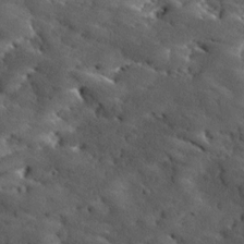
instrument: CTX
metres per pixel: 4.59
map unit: Ave
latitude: 18.3278
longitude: -136.6113
